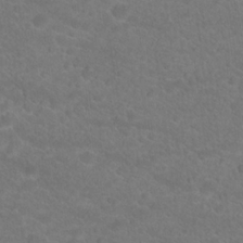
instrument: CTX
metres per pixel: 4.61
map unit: Hto
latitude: 19.2159
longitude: -38.0822
